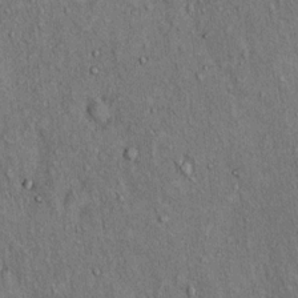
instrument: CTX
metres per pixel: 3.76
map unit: Hto
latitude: 12.6113
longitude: -60.2144
